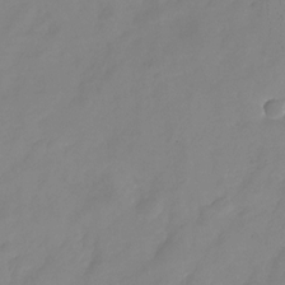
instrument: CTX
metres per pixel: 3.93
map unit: Nhu
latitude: -24.4062
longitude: -69.3293
